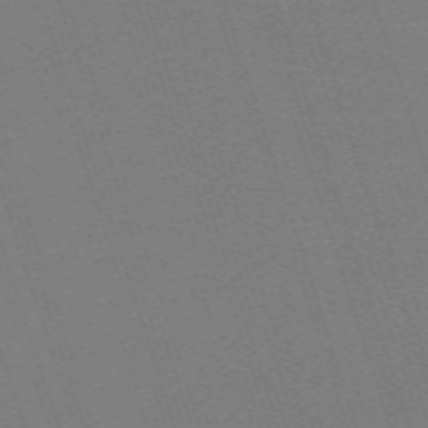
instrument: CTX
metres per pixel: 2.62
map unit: eHh
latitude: -63.5399
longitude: 51.2754
